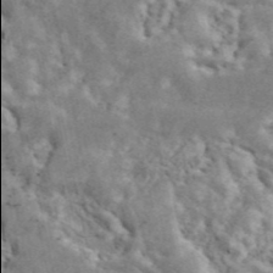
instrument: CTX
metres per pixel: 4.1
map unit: ANa
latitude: 43.4238
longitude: 46.0094
